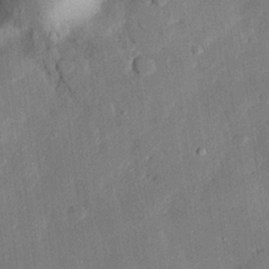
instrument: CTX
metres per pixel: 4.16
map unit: eHh
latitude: 27.1781
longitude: -82.2522
